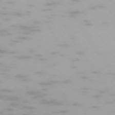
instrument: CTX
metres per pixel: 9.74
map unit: Hpe
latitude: -74.2173
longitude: 4.5196
